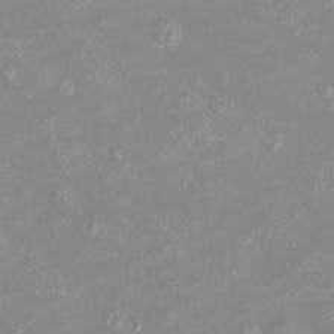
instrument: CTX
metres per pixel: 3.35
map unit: eHh
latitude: -4.5384
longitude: -74.8191
